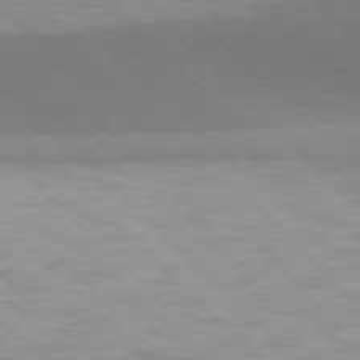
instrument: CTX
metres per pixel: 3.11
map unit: lApd
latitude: 77.1025
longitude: -51.5371
